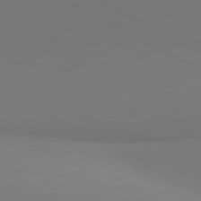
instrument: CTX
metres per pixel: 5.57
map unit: lApd
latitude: 81.4615
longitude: 151.4832
